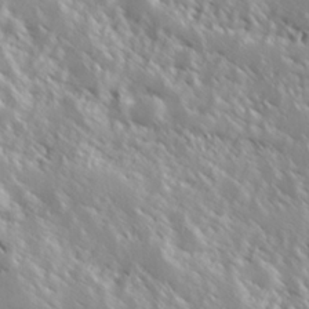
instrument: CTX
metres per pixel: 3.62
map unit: Hve
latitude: 25.1970
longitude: 145.9745
